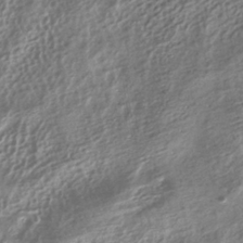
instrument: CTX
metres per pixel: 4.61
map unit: ANa
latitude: -37.9556
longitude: 94.3873
